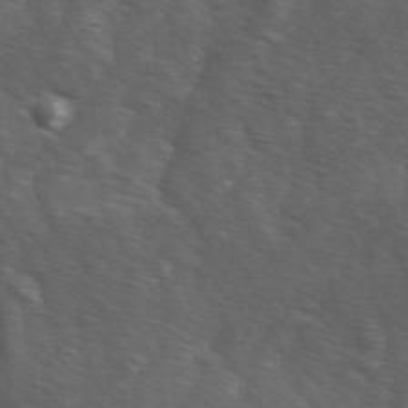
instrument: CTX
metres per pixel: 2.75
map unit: Ave
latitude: 1.1781
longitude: -112.8947
